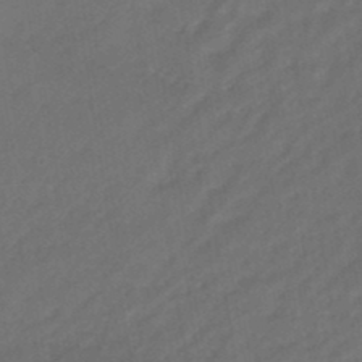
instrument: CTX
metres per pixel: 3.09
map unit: eHb
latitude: -46.5007
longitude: 85.0297
